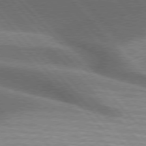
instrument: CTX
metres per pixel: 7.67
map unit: lApd
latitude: 76.4412
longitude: -62.6680
